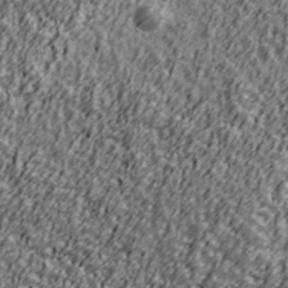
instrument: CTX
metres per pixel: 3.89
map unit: Ave
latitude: 41.6693
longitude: -113.3482
